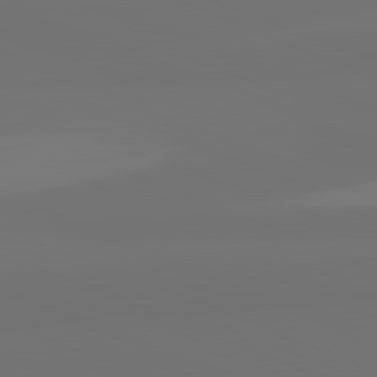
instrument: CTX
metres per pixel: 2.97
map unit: lApd
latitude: 82.2144
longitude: 155.5210
